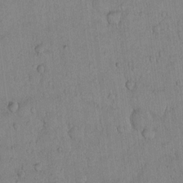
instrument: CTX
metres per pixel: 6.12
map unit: Hto
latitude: 10.5357
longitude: -57.9717
